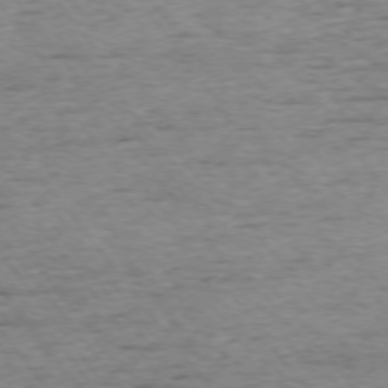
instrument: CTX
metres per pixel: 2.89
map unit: Ap
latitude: -75.1432
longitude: -91.2537
